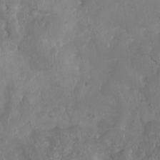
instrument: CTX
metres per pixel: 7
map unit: Nhu
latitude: 3.1592
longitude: -15.1593
